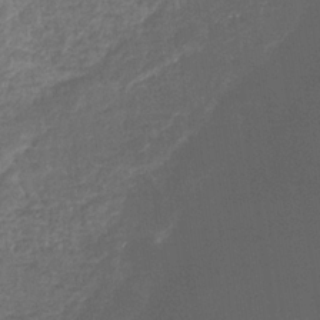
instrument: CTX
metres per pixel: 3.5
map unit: eHb
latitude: -32.5952
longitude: 73.3509
